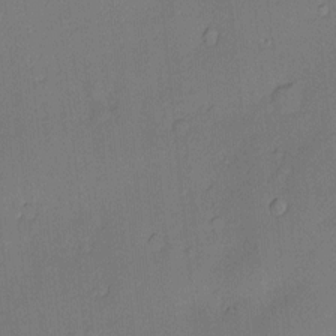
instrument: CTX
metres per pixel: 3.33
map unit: Hve
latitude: -9.7478
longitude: 175.5210
